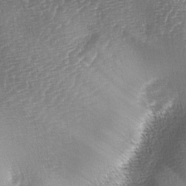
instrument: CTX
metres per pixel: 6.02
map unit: lAa
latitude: -4.5196
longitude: -128.6679
